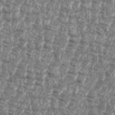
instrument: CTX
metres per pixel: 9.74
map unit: eHh
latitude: 35.8583
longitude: -136.6113
